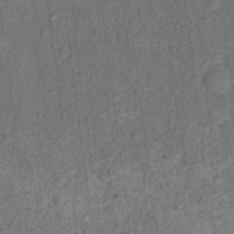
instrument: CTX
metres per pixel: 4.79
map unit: Hto
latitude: 15.8206
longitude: -31.7450
